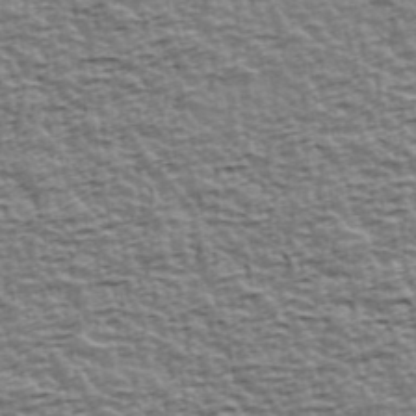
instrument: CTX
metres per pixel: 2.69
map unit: Ave
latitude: 42.6868
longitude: -112.8380
